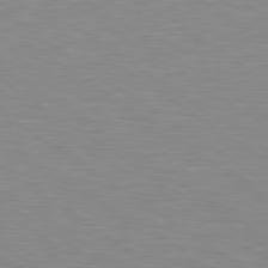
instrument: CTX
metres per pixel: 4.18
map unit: lApd
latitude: 79.4616
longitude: -49.9150
